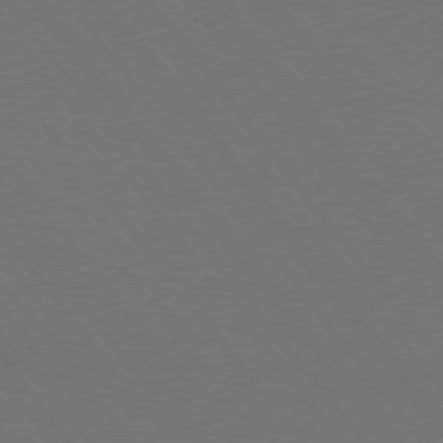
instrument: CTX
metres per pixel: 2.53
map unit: Hpe
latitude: 75.4238
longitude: -137.7261
